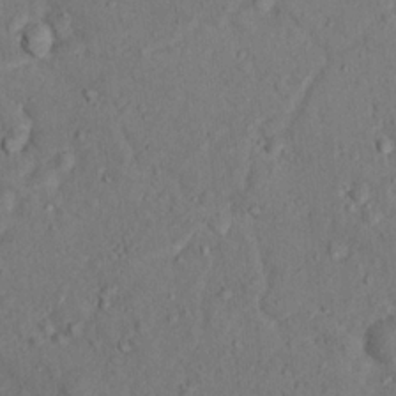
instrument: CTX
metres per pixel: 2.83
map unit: Hto
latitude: 15.6505
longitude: -30.8380
